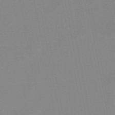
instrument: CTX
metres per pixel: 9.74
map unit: lHb
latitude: -48.7463
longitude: 72.1039
